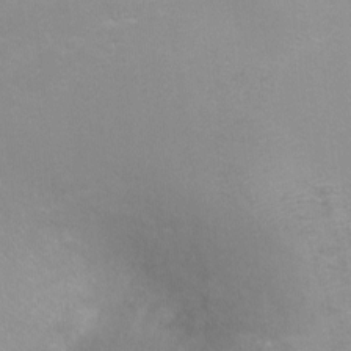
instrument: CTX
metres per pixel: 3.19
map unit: Ht
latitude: -6.7652
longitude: -33.1781
